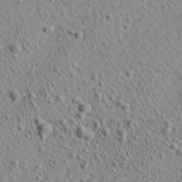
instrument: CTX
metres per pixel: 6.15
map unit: Aa
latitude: 22.1389
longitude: -142.5924
